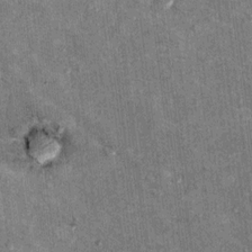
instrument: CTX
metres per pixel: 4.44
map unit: Hto
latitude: 10.3467
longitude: -36.3278
